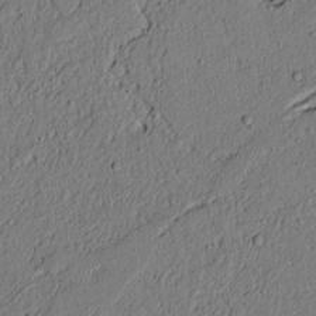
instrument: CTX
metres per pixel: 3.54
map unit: lAvf
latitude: 4.6868
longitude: 167.8611
